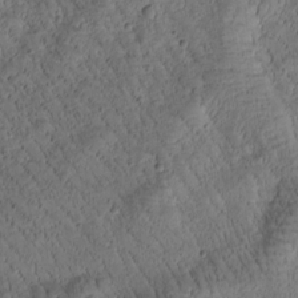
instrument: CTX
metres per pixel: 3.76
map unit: Htu
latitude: -1.4833
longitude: 170.8219
